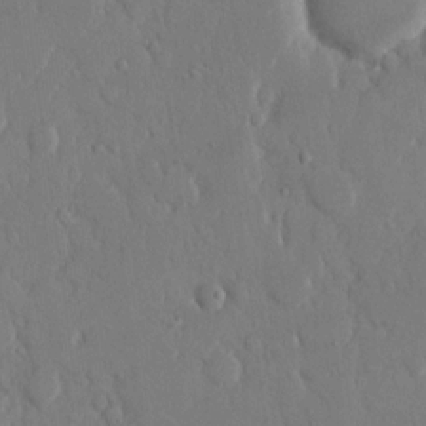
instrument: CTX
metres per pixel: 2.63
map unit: eHh
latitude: 13.9528
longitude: -69.8017
